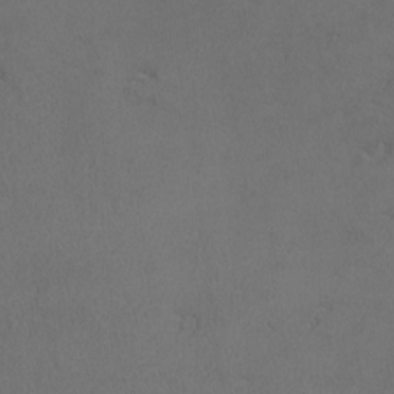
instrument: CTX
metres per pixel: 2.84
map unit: lHvf
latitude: -12.9542
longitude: -99.8205
